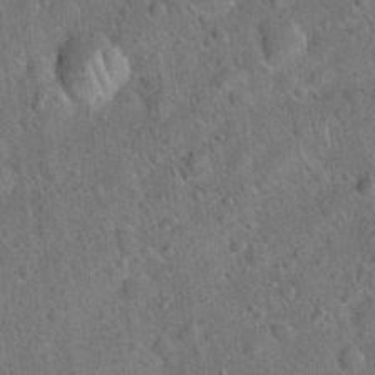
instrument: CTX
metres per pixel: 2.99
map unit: Hto
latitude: 19.5560
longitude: -52.7058
